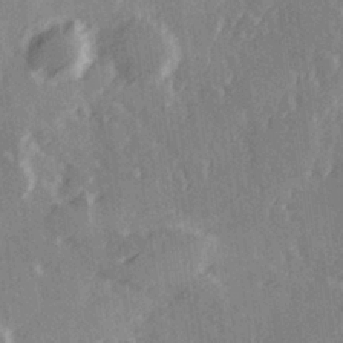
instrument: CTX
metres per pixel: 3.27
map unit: Hve
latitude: 26.3278
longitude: 147.1242
